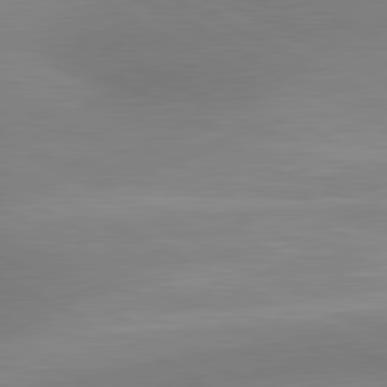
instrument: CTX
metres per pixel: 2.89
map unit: lApd
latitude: 80.8758
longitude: 127.8611
